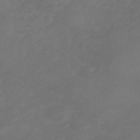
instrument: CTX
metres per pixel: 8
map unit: HNb
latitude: -45.8422
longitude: -35.8583
